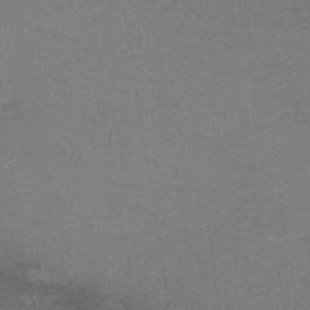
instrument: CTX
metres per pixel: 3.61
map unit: lHb
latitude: -48.8786
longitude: 67.4265
